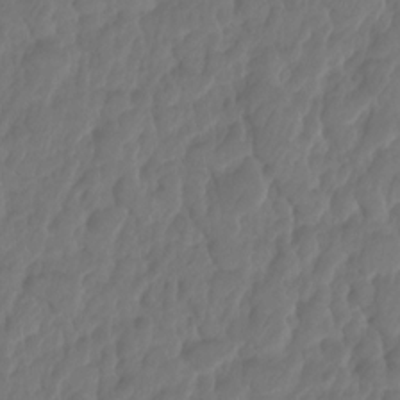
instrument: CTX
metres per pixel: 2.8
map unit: HNhu
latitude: -24.2928
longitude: 50.0661
